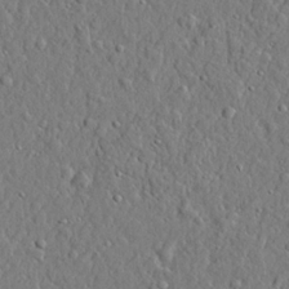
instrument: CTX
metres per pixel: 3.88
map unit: lHvf
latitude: 21.9528
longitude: 143.5777
